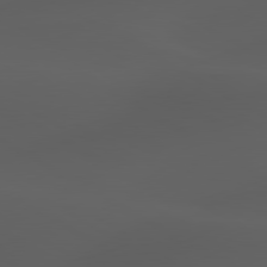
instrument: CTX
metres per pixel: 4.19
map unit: lApd
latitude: 80.0822
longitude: -88.8002
